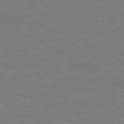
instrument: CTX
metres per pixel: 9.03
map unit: Ap
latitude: -80.1039
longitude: -87.3670
